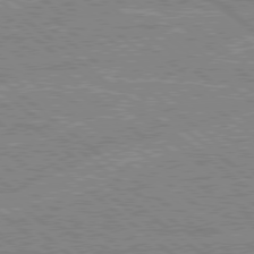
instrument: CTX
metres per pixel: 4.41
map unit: Hpe
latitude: 78.3845
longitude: -156.5167
